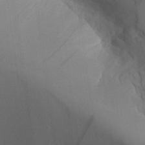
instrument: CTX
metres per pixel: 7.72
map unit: Aa
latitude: 27.1592
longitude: -132.7624
